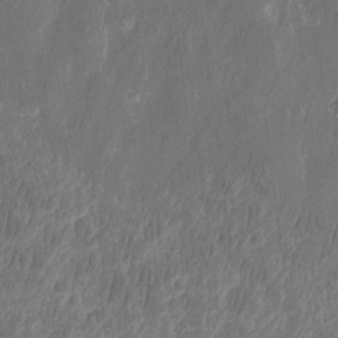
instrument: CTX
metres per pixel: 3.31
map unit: eHh
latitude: 10.4601
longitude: -72.2523
